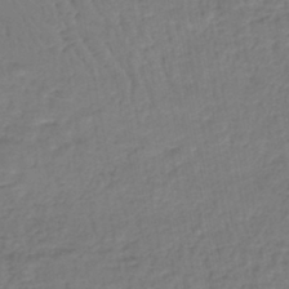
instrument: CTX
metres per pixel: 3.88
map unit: lHb
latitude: -42.5951
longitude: 66.8219
